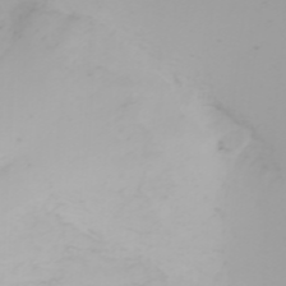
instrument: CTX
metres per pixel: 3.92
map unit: Nhu
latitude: -0.2173
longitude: -76.0444
